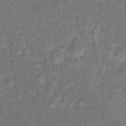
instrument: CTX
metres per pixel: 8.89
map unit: Hto
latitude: 17.9339
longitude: -40.7246
